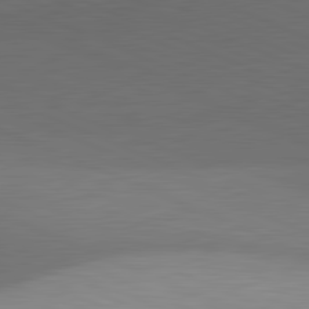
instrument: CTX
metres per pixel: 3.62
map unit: lApd
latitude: 81.8205
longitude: 138.2362
